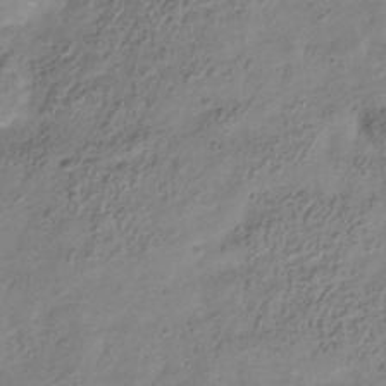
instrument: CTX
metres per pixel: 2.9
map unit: Hve
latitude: -34.1795
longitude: 89.2754
